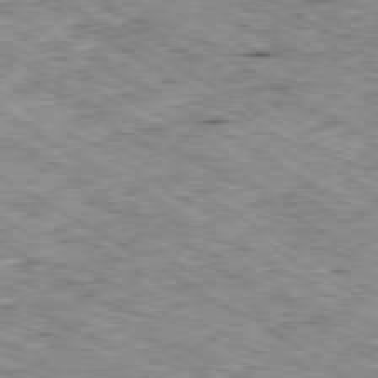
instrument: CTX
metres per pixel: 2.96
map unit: Ap
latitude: -80.4629
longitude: -49.3482
